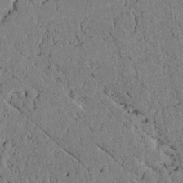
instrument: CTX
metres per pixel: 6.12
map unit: lAvf
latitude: 5.1592
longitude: 166.8975
